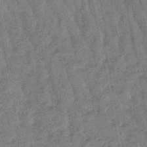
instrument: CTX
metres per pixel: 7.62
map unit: lHb
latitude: -47.8800
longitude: 77.9178
